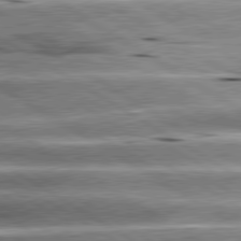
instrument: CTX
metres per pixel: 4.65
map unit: lApd
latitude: 80.3845
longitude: -142.2712
